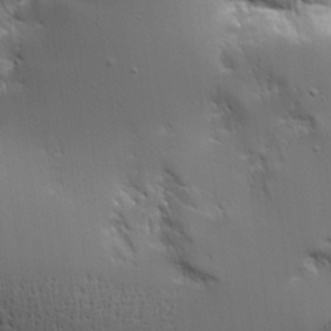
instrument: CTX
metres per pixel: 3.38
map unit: Aa
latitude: 19.2915
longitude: -125.4237
